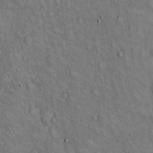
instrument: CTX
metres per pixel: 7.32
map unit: Hto
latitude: 13.2537
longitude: -59.9339
